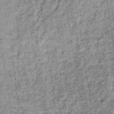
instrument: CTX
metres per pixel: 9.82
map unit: lHb
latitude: -36.8974
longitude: 64.3495
